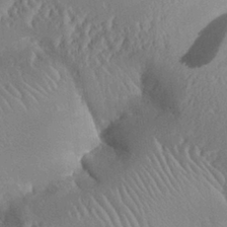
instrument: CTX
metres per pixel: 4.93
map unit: Aa
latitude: 28.8191
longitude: -135.5560
